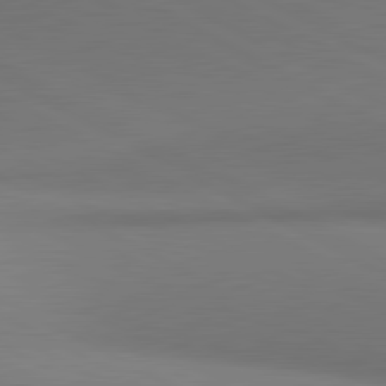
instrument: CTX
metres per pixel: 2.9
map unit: lApd
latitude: 81.1403
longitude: 146.5007
